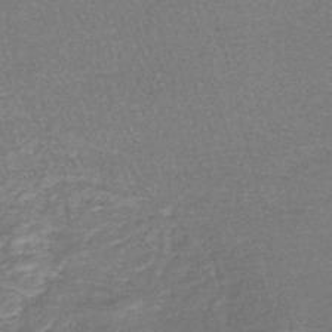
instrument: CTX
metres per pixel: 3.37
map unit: lHb
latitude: -43.7666
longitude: 56.0472
